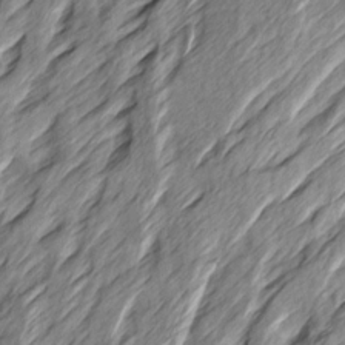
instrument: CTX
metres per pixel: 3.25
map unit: Ave
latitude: 15.4238
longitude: -137.1403
